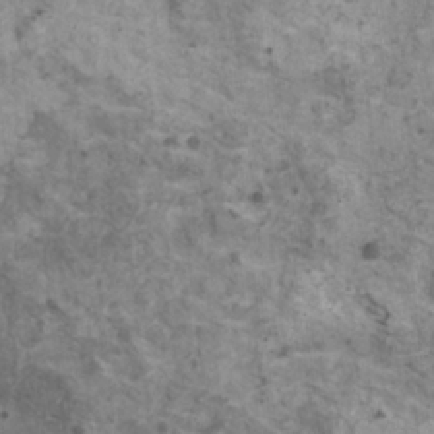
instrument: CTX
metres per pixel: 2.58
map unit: HNhu
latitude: 2.3656
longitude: 4.1039
